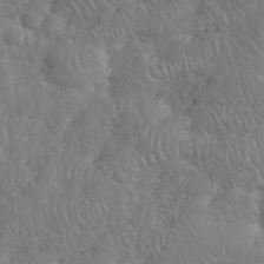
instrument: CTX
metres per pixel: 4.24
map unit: eHh
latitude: 38.1389
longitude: -57.6693
